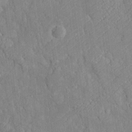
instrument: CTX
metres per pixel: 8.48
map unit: Htu
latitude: -6.9353
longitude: 156.1795
